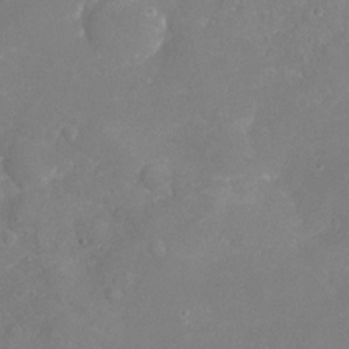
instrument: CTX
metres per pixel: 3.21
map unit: Nhu
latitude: -17.7289
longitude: -57.9717
